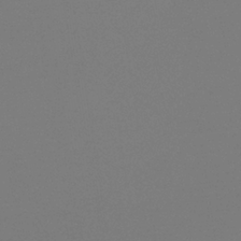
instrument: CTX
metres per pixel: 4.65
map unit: HNb
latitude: -35.7100
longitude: 55.5399
